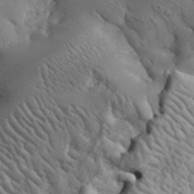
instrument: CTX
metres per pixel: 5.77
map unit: lHvf
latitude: 34.8569
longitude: -86.6112
